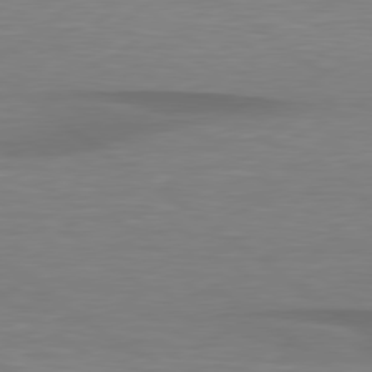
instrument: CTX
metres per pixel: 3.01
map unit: lApd
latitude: 79.3293
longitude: -90.0444
